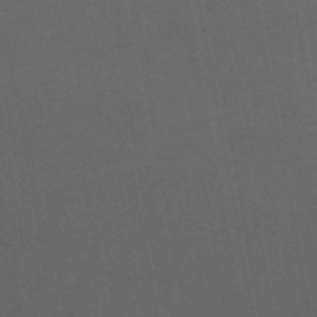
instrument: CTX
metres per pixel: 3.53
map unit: HNhu
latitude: -46.0472
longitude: 93.4076
